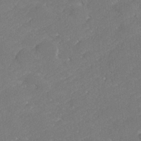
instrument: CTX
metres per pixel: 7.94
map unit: lHvf
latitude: 26.8758
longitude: 140.8219
